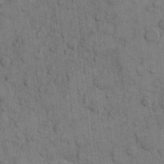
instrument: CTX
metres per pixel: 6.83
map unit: eHh
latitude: 10.1011
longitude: -66.2333
